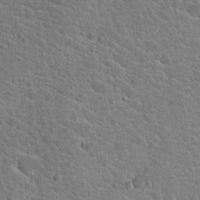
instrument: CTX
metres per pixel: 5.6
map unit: Hto
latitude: 19.4615
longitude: -33.4804
